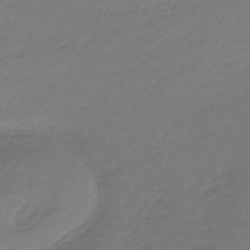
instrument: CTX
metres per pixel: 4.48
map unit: lHb
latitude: -44.9353
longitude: 69.0486
